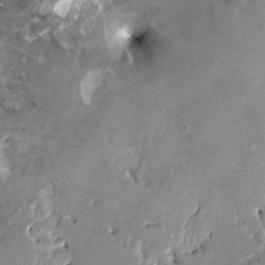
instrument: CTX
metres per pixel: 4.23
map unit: HNhu
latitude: 3.7638
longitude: 7.9556
